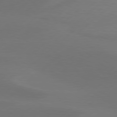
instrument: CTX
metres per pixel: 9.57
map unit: Hpe
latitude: 78.4223
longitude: -131.1593
